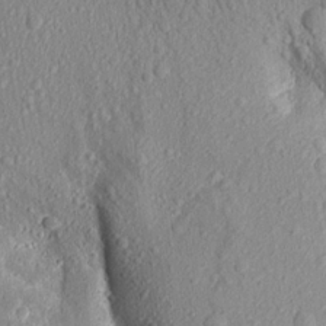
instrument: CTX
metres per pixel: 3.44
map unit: Aa
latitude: 16.8569
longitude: -145.8583
